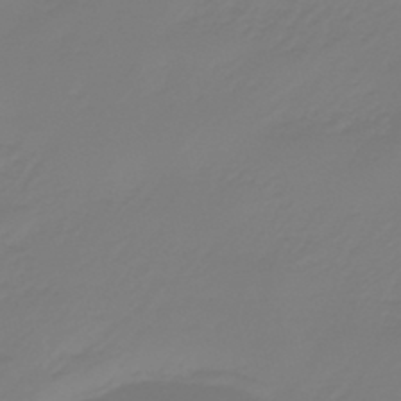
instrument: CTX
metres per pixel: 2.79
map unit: eHb
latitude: -46.3306
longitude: 82.6140
